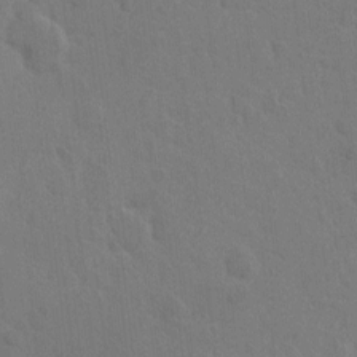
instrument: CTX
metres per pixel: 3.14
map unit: Hto
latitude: 6.3656
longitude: -62.7624
